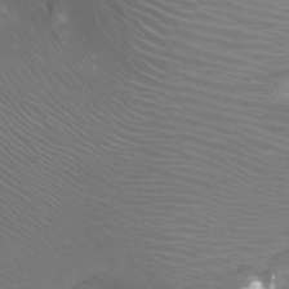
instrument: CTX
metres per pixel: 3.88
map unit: Nhu
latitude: -8.1606
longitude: -92.2144
